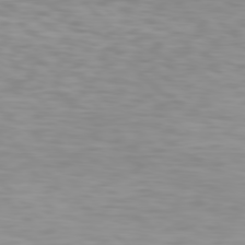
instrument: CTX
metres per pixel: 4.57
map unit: Hpe
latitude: 78.3468
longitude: -167.1025
